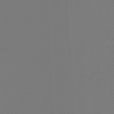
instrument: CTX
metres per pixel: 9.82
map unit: lHb
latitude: -47.0864
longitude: 64.1984
